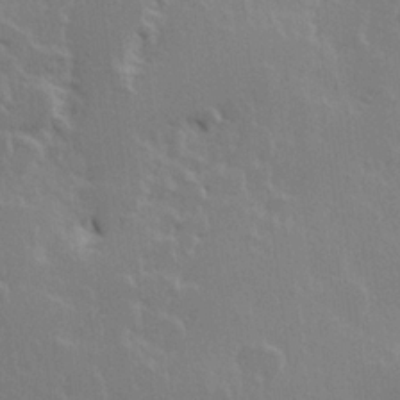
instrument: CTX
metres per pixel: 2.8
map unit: Hve
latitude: 23.4804
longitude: 145.8989
